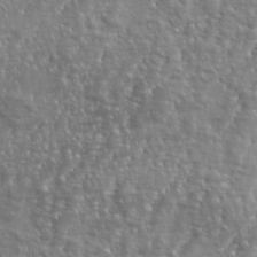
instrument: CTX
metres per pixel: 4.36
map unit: eHh
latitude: 34.8002
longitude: -133.9339
